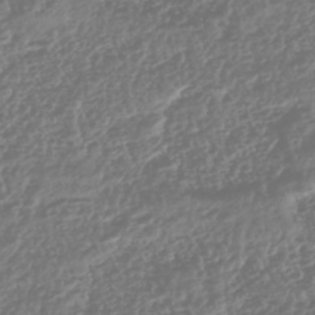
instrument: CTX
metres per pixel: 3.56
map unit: HNhu
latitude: -43.8800
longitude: 106.9542
